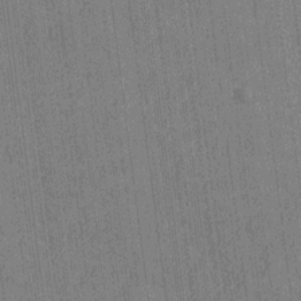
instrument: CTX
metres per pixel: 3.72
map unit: HNhu
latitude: 1.1025
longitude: -5.9528
